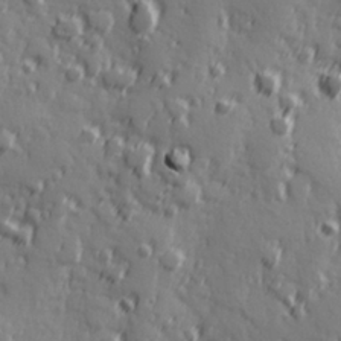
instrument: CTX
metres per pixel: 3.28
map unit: Hve
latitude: 25.7827
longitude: 146.7652
